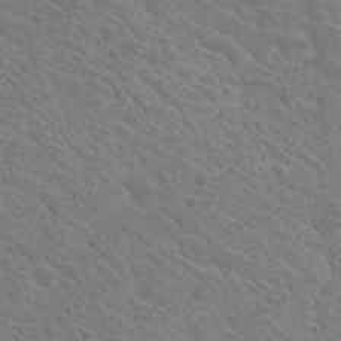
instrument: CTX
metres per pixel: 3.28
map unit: Hto
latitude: 30.8947
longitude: -47.1026
